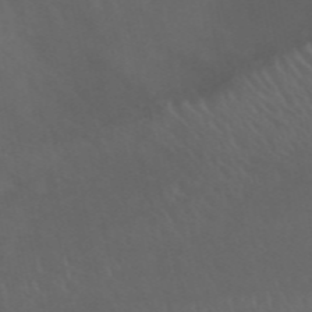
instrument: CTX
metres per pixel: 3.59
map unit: ANa
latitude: 49.9339
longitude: -71.4804
